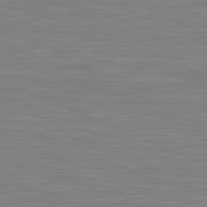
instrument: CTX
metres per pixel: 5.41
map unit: lApd
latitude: 81.6316
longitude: -171.2726
